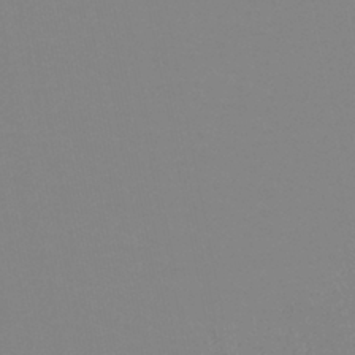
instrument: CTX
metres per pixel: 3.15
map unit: lHb
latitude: -40.8786
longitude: 63.8611
